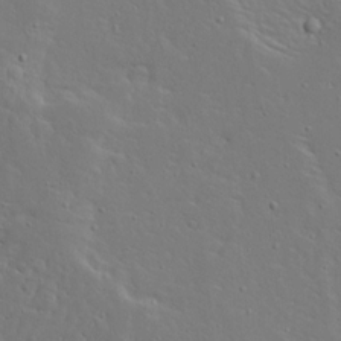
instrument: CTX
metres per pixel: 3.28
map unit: Ave
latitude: 13.6505
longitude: -137.4616
